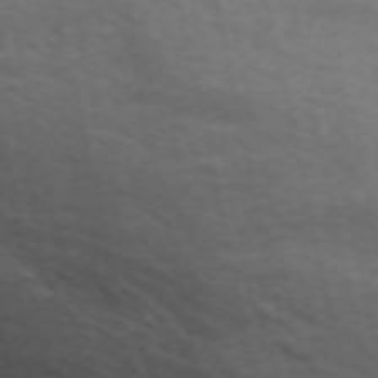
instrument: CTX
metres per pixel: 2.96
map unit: ANa
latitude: 49.8961
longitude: -74.8947
